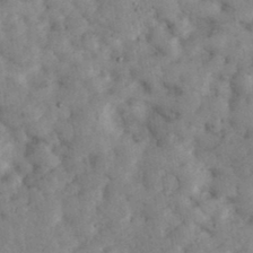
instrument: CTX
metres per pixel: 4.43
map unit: eHh
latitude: 35.2159
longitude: -68.8002
